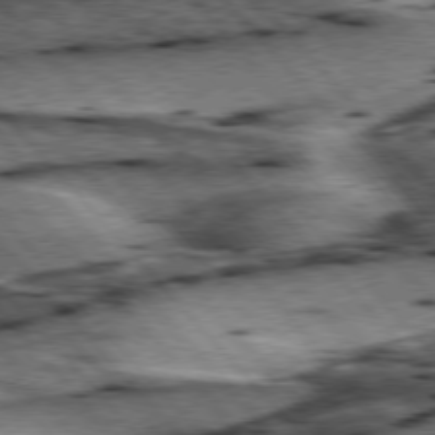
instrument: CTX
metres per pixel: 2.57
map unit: lApd
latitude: 76.4601
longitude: -71.8583
